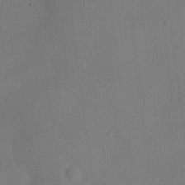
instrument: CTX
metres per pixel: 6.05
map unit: Nhu
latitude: 25.6127
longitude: -70.9702
